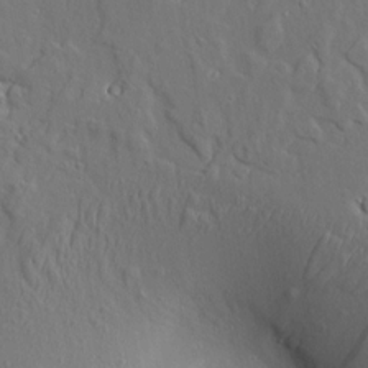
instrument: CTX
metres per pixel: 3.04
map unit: Aa
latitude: 9.2537
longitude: -132.5357
